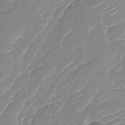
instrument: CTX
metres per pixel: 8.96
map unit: Nhu
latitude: -29.6344
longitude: -71.5182
